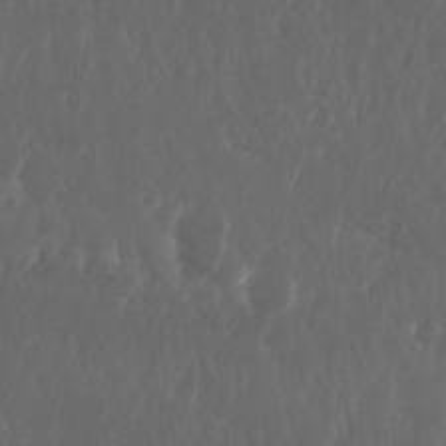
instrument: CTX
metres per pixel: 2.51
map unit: Nhu
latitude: 29.6694
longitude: -57.7260
